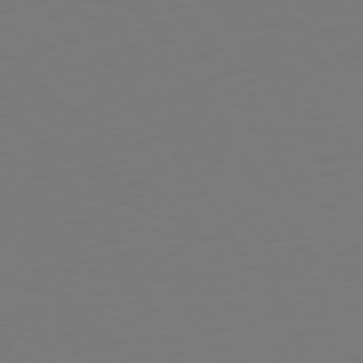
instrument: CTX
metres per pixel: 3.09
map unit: Hpe
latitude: 73.0837
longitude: -122.8947
